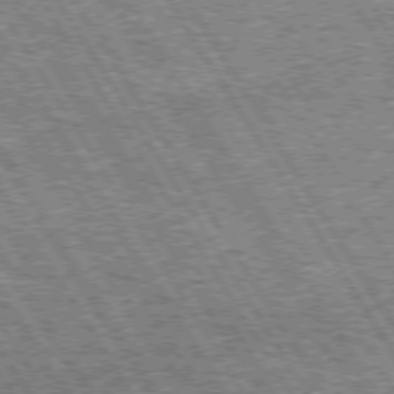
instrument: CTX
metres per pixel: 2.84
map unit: Hpe
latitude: 73.6694
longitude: -134.8191
